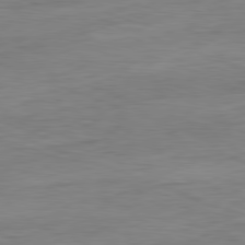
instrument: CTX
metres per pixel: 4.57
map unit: Ap
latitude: -81.2376
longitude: -89.9717
